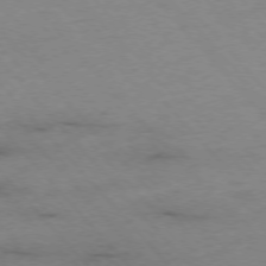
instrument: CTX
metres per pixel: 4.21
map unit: Ap
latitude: -76.6707
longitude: -90.4034
